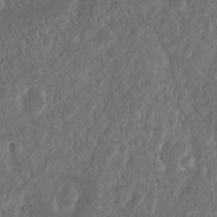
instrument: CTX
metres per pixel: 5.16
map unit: Nhu
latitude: 14.2334
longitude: -73.8395
